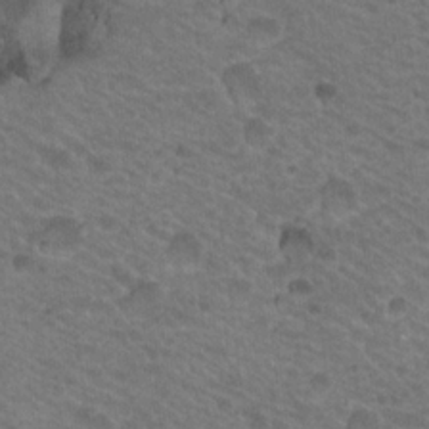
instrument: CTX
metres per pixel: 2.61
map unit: Nhu
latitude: 18.7624
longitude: -32.6868
